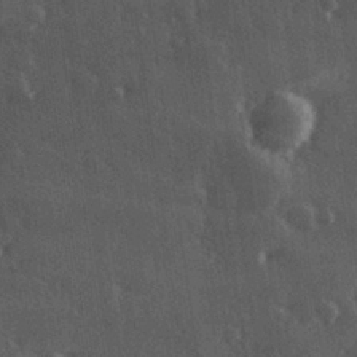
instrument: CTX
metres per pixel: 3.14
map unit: Hve
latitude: 27.2915
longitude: 147.3698
